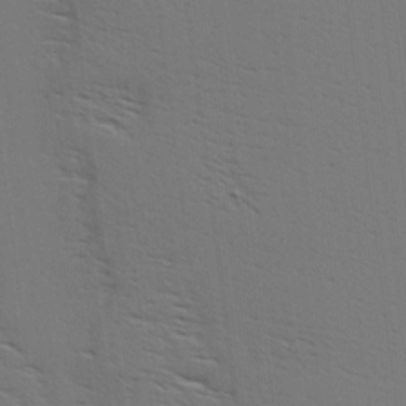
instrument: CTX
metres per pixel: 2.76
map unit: Hve
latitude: 3.2159
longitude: -125.6693
